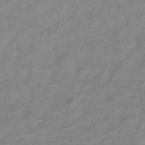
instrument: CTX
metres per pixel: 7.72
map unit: lHb
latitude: -34.4251
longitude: 72.3495
